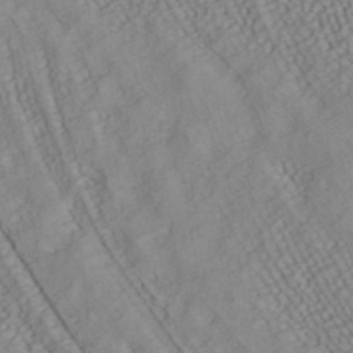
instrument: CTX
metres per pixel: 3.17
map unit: ANa
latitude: 40.3467
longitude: 34.2173
